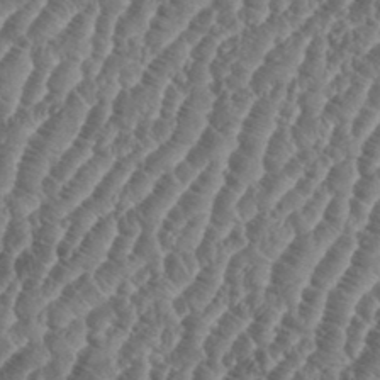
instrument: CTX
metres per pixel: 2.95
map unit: eHh
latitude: 36.9892
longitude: -136.3656
